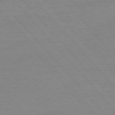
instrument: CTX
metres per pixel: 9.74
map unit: Ap
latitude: -76.5196
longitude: -93.5938
